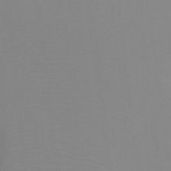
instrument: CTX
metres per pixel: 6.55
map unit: Ht
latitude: -8.0661
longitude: -34.1577
